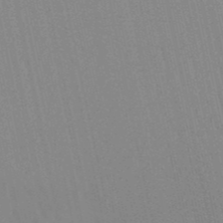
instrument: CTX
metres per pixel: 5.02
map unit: lHb
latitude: -49.6911
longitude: 69.0675
